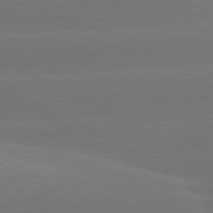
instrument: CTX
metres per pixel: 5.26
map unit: lApd
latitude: 80.8002
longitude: -147.2726
